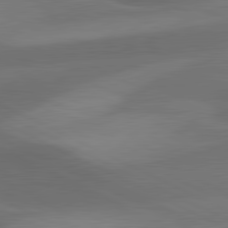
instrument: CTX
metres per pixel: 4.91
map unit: lApd
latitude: 81.4048
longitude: 127.2753
